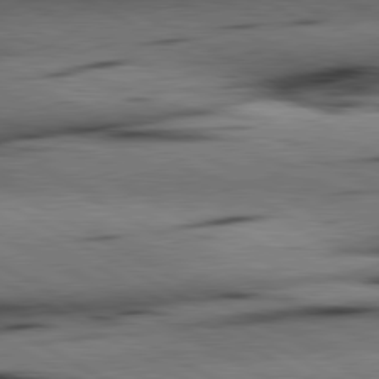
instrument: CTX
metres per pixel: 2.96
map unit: lApd
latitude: 80.4601
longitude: 162.1983
